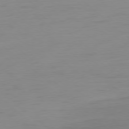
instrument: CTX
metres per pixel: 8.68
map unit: Ap
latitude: -78.4629
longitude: -77.3481
